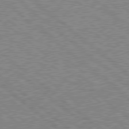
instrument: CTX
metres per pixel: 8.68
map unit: Hpe
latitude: 78.6680
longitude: -168.2523
